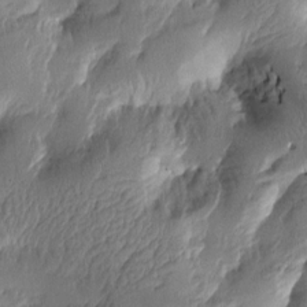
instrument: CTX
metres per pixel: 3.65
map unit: Htu
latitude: -2.3873
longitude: -177.4993
